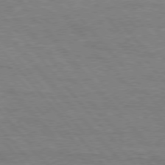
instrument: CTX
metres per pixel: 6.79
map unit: Hpe
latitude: 75.9150
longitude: -151.8205
